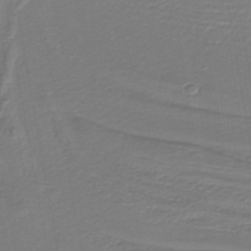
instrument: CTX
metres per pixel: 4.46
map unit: lHb
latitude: -38.6708
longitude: 55.9556
